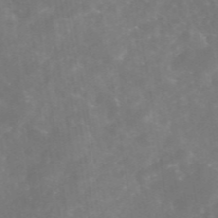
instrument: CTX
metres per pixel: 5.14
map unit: eAb
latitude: 46.4223
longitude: 126.6518
